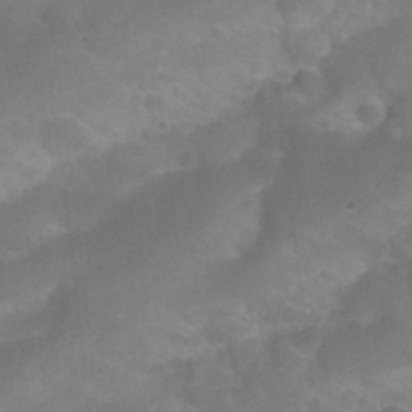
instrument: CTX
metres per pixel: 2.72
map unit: Nhu
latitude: 27.1781
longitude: -55.0458
